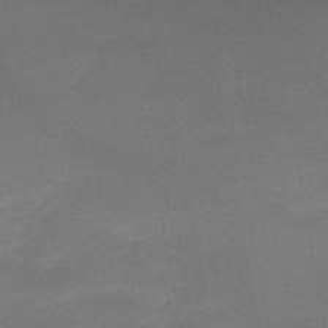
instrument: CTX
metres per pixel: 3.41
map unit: HNb
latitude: -46.1983
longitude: -44.9325
